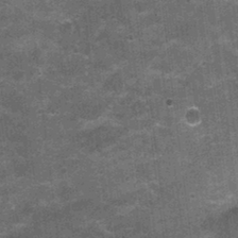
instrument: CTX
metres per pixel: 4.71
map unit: Nhu
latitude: 2.7057
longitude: -17.1403
